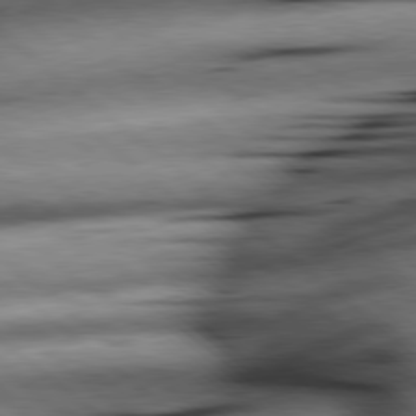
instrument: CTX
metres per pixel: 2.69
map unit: lApd
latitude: 79.0270
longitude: -140.4223
